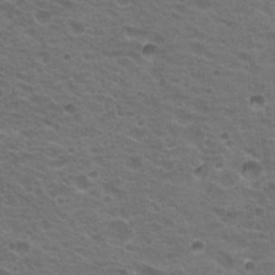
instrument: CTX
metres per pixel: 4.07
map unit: Hto
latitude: 20.1200
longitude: -32.1956
